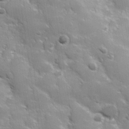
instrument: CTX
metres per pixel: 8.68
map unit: Hve
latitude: 23.9906
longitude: 147.0675
